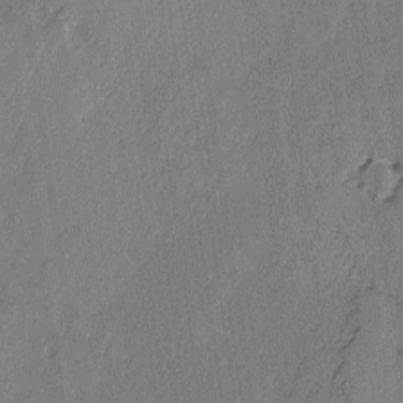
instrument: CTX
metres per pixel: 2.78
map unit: lAvf
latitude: -2.7085
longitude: -107.1214
